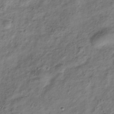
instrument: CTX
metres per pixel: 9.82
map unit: Hve
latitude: -33.0109
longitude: 89.3132
